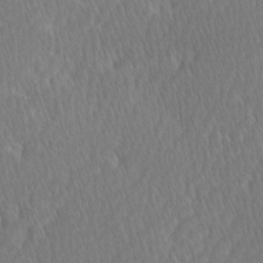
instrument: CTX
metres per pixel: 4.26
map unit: Ave
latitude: -0.8219
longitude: -114.3467
